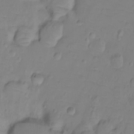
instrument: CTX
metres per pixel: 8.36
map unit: Ht
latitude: -9.1242
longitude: -36.0255
